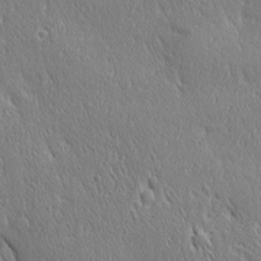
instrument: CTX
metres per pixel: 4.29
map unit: Ave
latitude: 21.2537
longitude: -136.3656
